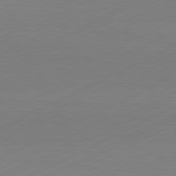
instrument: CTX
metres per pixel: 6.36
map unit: Hpe
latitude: -81.7289
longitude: 13.3321
